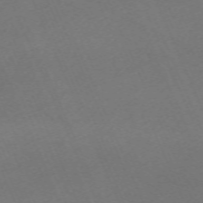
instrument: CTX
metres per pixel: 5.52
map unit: Nhu
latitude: -68.0472
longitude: 38.6519
